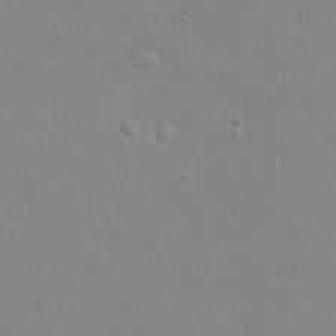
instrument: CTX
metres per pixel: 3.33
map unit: eHh
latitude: 20.2523
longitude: -64.1578
